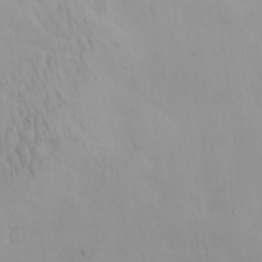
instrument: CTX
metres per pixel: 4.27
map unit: eHh
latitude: -0.0094
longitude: 14.8975
